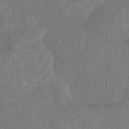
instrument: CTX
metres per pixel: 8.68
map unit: Nhu
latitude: -8.6518
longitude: -79.4994
